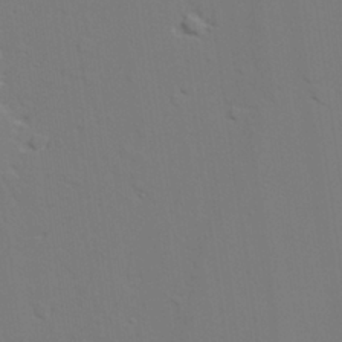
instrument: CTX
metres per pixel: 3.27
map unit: lAvf
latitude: 27.4049
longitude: -109.5182
